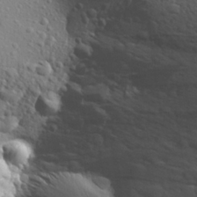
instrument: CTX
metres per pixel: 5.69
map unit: Aa
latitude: 26.9514
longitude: -144.1955
